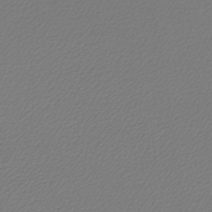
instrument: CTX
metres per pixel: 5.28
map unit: lHb
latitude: -42.8030
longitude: 65.5210
